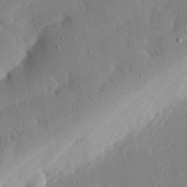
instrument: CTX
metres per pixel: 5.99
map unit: eHh
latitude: 29.1214
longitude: -80.9514
